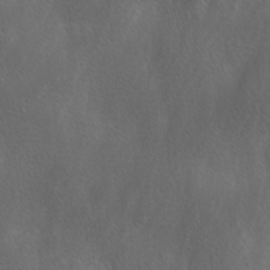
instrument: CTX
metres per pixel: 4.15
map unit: Ave
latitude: -0.5007
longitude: -112.9136
